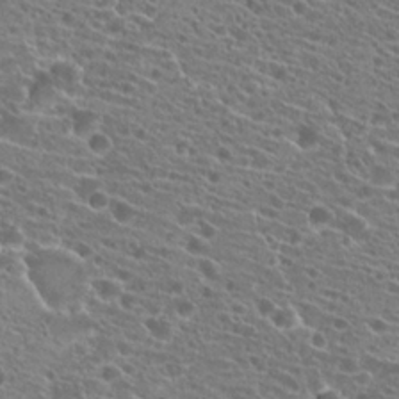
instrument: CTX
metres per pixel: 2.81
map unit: Hto
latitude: 21.4238
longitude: -39.9717
